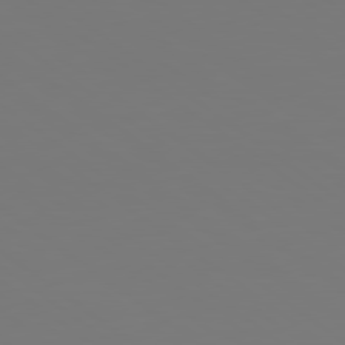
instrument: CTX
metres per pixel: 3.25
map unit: lApd
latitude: 78.9514
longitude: -175.6127
